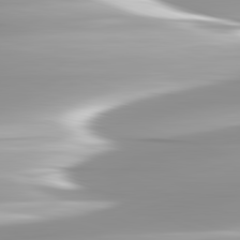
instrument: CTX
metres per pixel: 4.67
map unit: lApd
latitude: 82.8380
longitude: -139.9717
